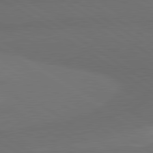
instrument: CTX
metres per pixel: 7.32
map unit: lApd
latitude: 80.9892
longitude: 161.4266
